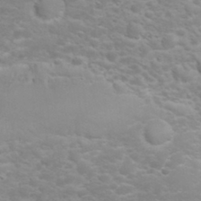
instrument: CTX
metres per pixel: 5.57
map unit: eHh
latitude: 32.0822
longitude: -62.1578
